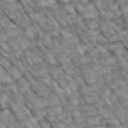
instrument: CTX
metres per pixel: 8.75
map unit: Htu
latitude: 2.2144
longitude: 144.0283
